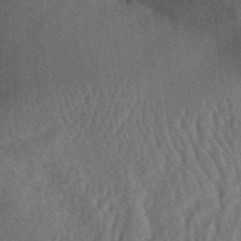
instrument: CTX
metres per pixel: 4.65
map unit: Aa
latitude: 31.9339
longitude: -142.3845
